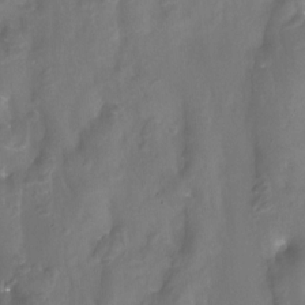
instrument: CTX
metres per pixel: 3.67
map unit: Htu
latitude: -14.1606
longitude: -45.5749
